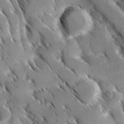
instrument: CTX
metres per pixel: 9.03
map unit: Ave
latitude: 8.8947
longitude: -104.2145
